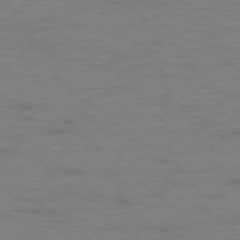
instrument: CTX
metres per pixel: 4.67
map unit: Ap
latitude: -77.2943
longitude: -76.1955
